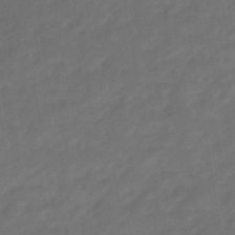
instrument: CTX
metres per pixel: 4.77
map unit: eHb
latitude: -47.9178
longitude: 85.5210
